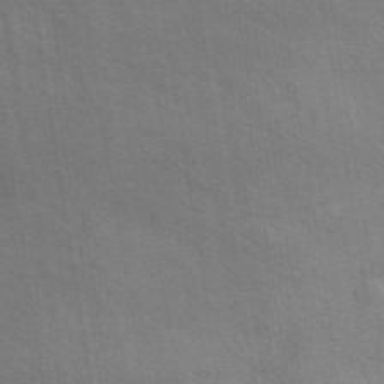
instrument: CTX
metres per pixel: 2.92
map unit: eAb
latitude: 44.0444
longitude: 112.1417
